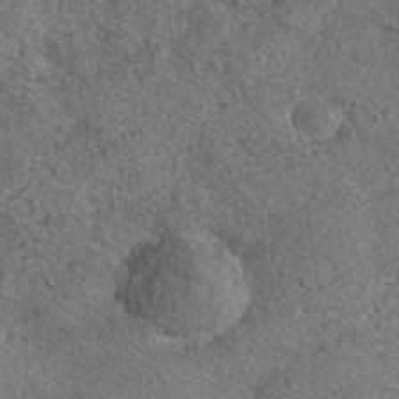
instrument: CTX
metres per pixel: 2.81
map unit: Nhe
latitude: -35.7100
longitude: -130.1578
